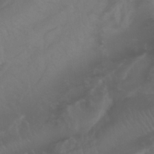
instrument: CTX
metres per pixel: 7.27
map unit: Nhu
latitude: 23.0458
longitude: -63.7450
